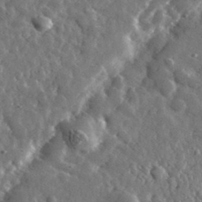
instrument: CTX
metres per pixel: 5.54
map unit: lHvf
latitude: 35.2348
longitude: -88.2712
